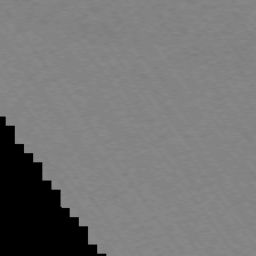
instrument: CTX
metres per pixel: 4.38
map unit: Ap
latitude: -74.6897
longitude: -78.4034
